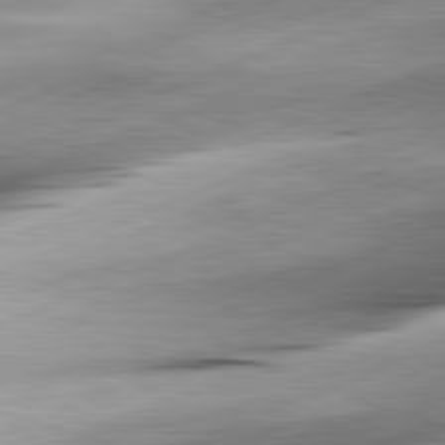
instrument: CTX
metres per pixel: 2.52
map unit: lApd
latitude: 81.8205
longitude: -166.6868
